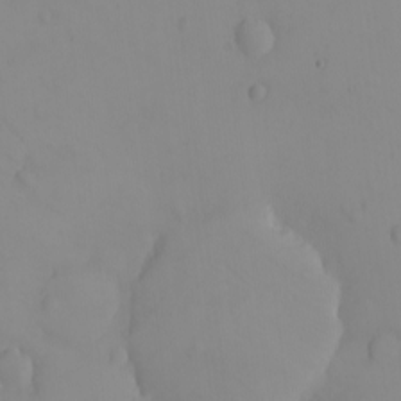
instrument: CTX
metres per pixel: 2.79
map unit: eHh
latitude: -9.2187
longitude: -68.1200
